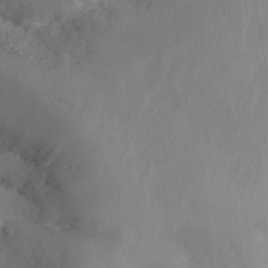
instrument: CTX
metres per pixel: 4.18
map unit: Nhe
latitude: -36.8974
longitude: 138.2929
